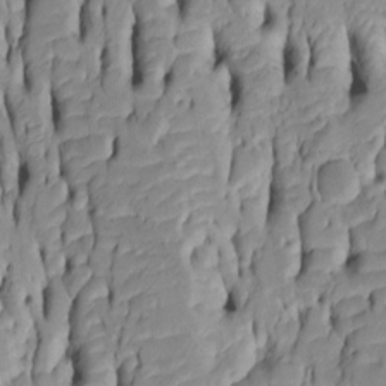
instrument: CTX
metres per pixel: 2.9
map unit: Htu
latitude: -5.1809
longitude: 152.0850
